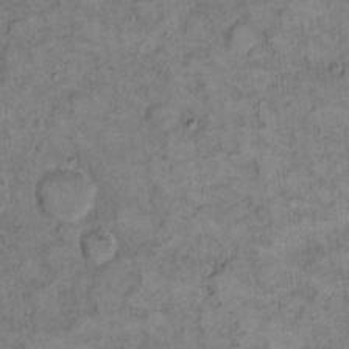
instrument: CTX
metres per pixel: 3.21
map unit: eHh
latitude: 13.1025
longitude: -65.0269
